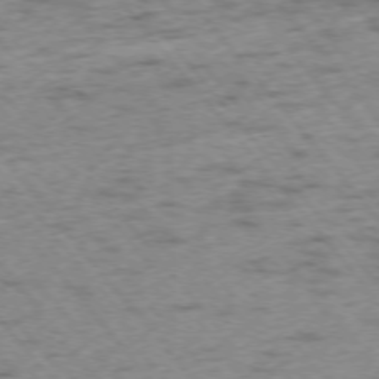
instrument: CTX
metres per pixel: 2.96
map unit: Ap
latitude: -76.0661
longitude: -78.9325
